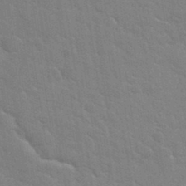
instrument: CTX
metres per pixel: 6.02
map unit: Hto
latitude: 34.8569
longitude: -51.8961
